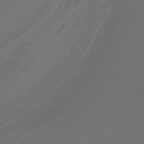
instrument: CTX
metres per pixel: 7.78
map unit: lHb
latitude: -43.7288
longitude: 77.9178
